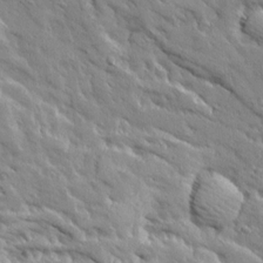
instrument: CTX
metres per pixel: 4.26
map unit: Ave
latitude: 19.8772
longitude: -136.0633
